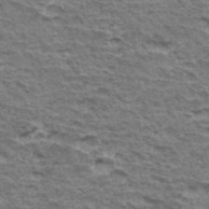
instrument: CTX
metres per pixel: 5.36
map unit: Hto
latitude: 34.8002
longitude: -43.1214
